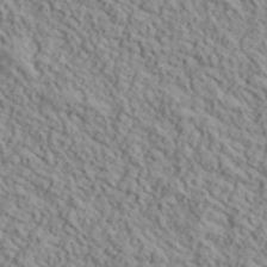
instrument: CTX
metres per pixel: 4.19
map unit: lHvf
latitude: 39.5371
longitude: -89.2726
